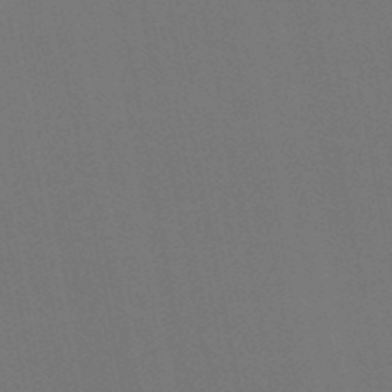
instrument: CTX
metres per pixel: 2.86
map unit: HNb
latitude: -50.5952
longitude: -47.2348
